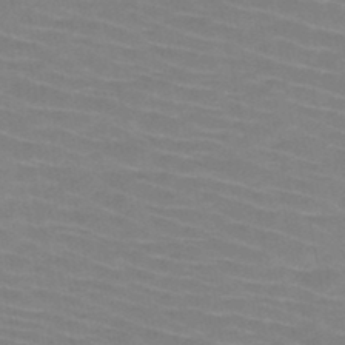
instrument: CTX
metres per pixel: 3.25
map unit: HNb
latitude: -47.1809
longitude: -44.9325
